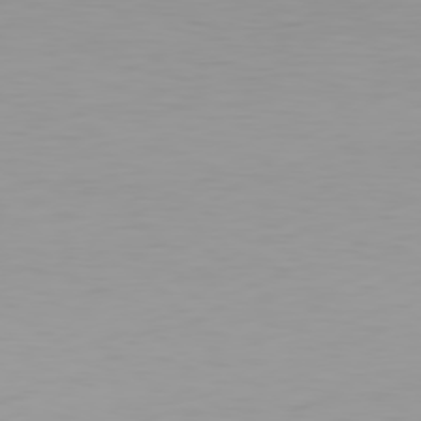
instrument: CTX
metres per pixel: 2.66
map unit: Hpe
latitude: 78.3468
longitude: -145.9339
